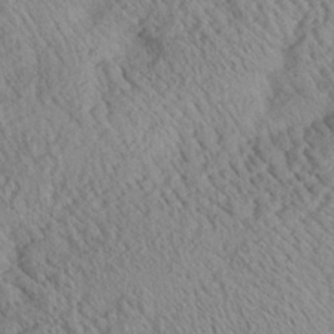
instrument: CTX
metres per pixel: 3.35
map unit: Aa
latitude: 24.9324
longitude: -134.2333
